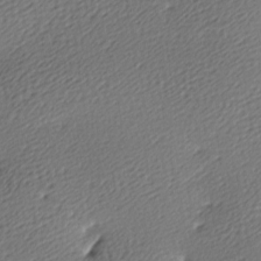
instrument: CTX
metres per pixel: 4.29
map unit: lAa
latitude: -9.5021
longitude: -127.0648
